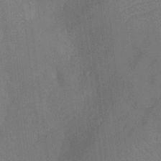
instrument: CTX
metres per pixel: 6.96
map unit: Nhu
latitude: -13.1431
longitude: -24.0255
